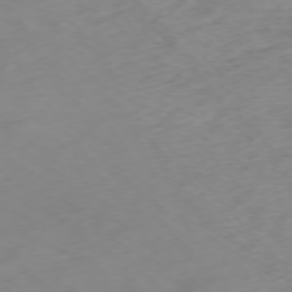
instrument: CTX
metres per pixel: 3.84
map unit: Ap
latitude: -76.3495
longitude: -65.6127
